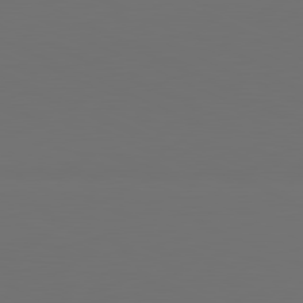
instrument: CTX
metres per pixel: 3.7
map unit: lApd
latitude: 81.4993
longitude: 147.9556
